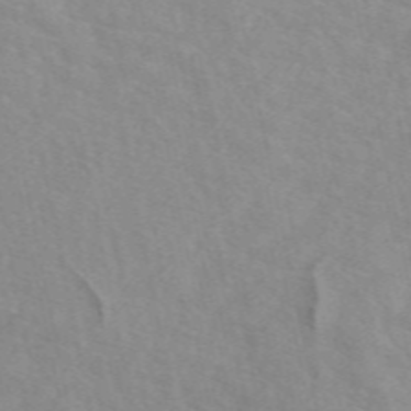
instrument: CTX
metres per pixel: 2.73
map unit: eAb
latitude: 50.2522
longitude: 118.0850
